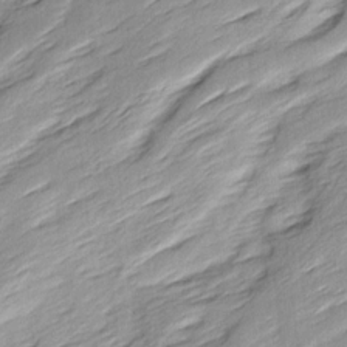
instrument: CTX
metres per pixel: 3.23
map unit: Ave
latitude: 15.9906
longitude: -137.1970
